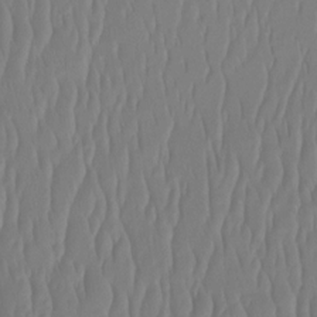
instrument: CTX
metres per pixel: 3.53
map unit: Htu
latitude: -15.6344
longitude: -46.6113
